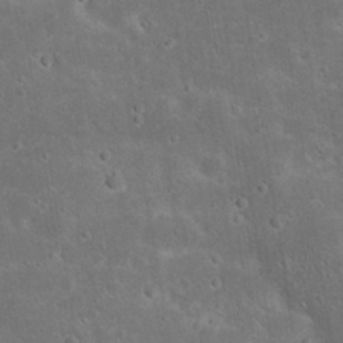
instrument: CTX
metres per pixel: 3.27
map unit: Nhu
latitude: 22.9703
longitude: -71.5938
